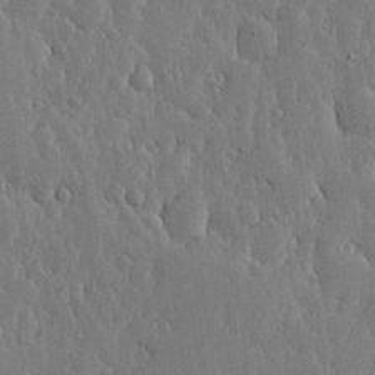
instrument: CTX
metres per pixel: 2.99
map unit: lHvf
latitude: 17.0836
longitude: -115.6127
